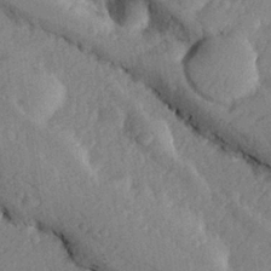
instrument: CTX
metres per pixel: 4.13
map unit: lHvf
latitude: 22.0255
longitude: 144.3495
